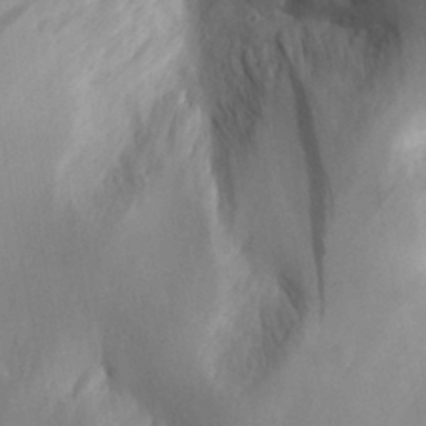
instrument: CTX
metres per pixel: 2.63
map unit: Aa
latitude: 30.2334
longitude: -141.5560
